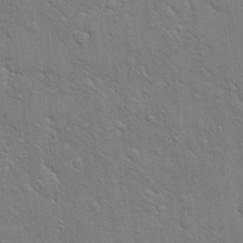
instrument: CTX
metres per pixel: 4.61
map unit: eHh
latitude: 16.9892
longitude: -66.6679
